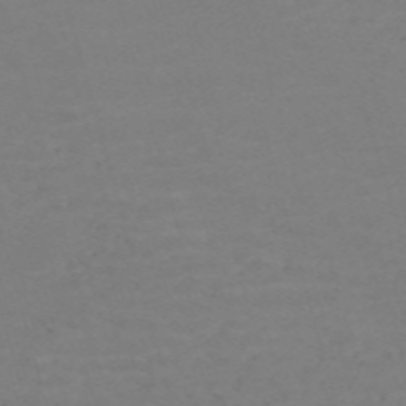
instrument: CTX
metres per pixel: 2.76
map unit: Nve
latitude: -59.1431
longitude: 60.6896
